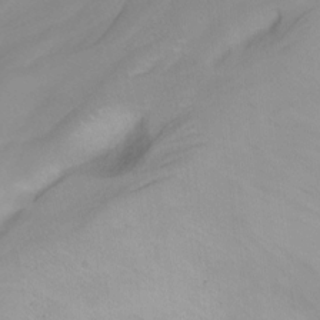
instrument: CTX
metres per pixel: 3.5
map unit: Nhu
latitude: -14.0283
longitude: -53.2726
